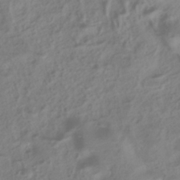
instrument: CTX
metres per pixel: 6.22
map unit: ANa
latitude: -38.3495
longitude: 96.1984
